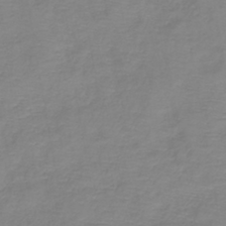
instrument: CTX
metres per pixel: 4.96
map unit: lHb
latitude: -40.5763
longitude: 76.6141
